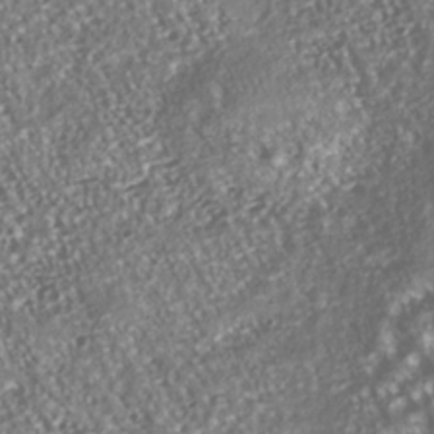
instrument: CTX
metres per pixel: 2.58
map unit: Nhu
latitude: -38.6519
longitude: -80.7057
